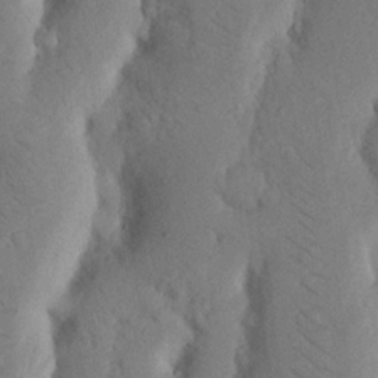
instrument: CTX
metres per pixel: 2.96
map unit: Nhu
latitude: 19.5938
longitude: -75.9906
